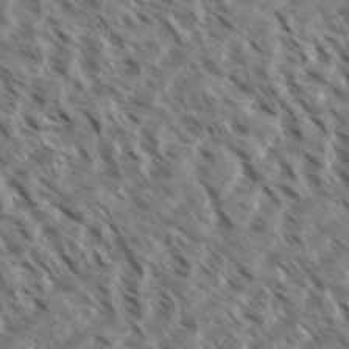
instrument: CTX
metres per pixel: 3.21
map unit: eHh
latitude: 35.8583
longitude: -138.5924
